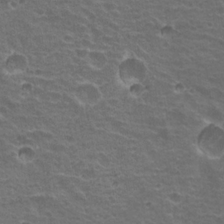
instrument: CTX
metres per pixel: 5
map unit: Hto
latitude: 20.2901
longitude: -32.1578
